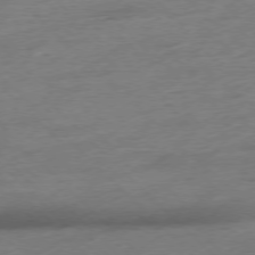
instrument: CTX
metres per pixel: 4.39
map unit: Hpe
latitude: -77.1242
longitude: -13.5371
